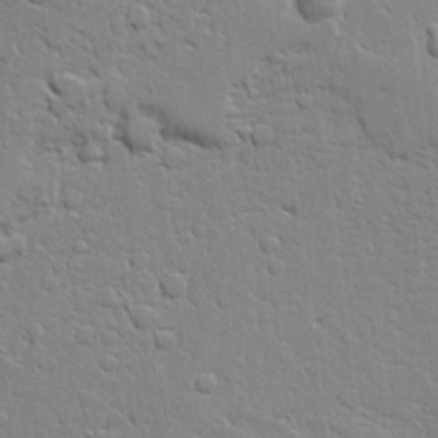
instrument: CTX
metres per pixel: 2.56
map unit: Ave
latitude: 20.2901
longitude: -127.6694
